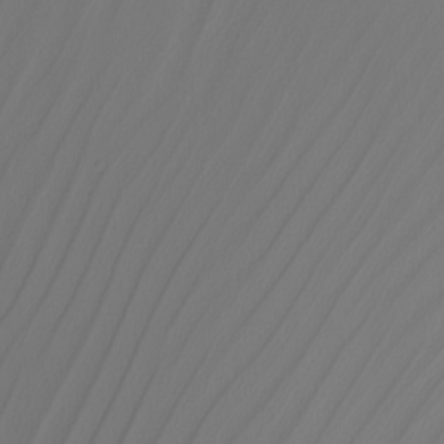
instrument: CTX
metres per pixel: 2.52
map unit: Nhu
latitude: -6.6518
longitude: -93.9528
